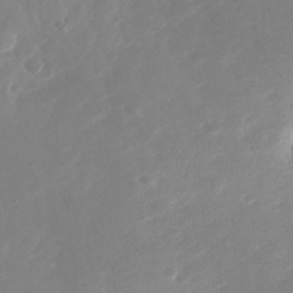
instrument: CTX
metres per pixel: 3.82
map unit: Nhu
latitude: -28.0850
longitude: -74.1200
